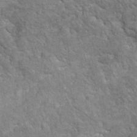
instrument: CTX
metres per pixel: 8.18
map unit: Hto
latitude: 10.6113
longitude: -37.0647
